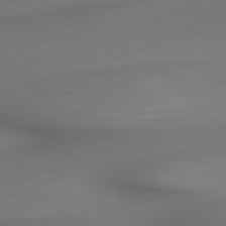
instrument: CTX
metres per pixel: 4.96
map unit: lApd
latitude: 79.7450
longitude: -175.5371
